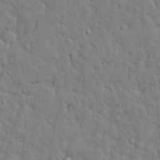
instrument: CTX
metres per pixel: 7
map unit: Nhu
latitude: 28.8191
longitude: -68.8002
